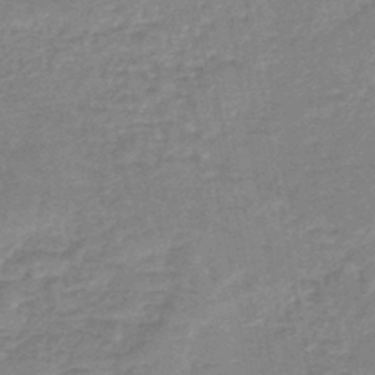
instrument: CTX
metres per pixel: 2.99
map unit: eHb
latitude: -44.9920
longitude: 81.7478
